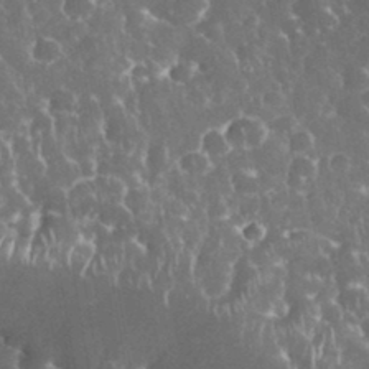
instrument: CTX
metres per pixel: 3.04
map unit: eHh
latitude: 34.6679
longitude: -62.9514
